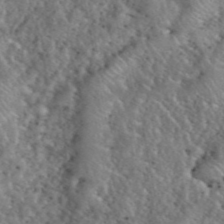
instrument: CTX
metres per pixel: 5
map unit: eHh
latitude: 40.4978
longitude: -57.2159
